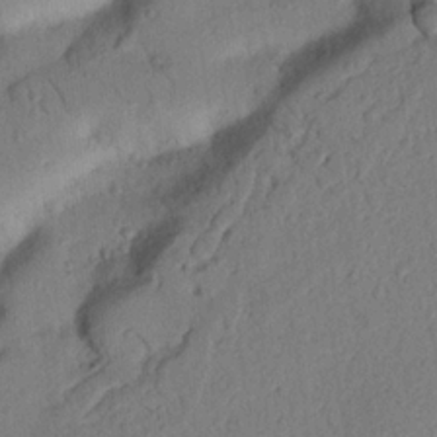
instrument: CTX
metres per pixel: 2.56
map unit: Nhu
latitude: 21.7828
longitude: -75.6316
